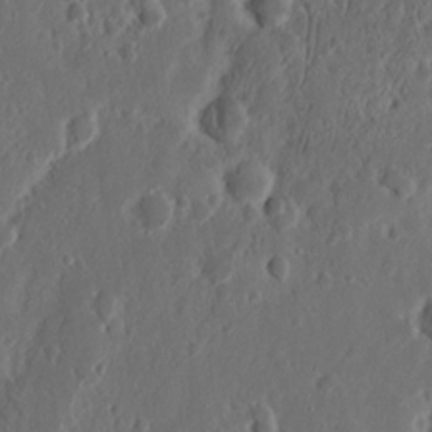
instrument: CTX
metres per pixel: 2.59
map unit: Nhu
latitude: 14.0255
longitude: -73.1781
